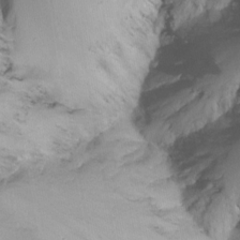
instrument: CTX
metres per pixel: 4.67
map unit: Nhu
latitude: -15.6911
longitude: -52.7813
